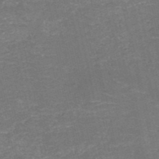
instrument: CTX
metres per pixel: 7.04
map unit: HNb
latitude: -50.9731
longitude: -48.7813
